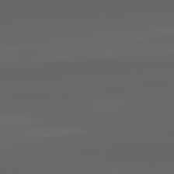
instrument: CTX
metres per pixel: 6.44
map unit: lApd
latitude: 82.2900
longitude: -168.0822
